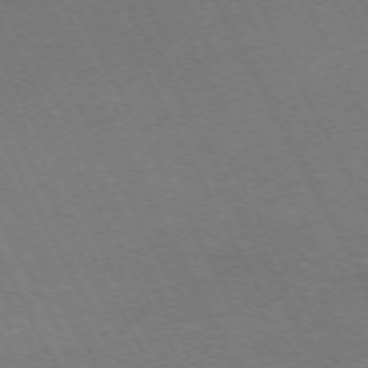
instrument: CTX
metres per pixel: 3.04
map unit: Hpe
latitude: -71.6155
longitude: 8.7652
